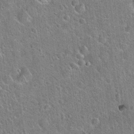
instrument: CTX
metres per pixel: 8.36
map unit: Hto
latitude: 21.1781
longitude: -50.9135
